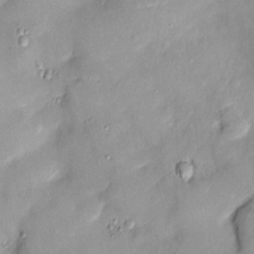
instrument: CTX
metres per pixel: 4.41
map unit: Ht
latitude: -4.9163
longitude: -14.2145
